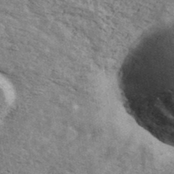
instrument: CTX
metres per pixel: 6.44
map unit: Ave
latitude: 41.0080
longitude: -109.0269
